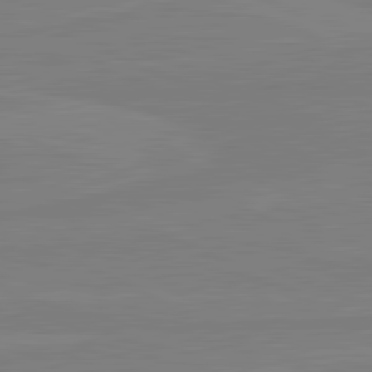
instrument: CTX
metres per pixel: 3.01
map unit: lApd
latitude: 81.6127
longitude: -177.5749
